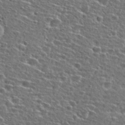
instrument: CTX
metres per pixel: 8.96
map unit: Hto
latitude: 26.8758
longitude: -47.7828
